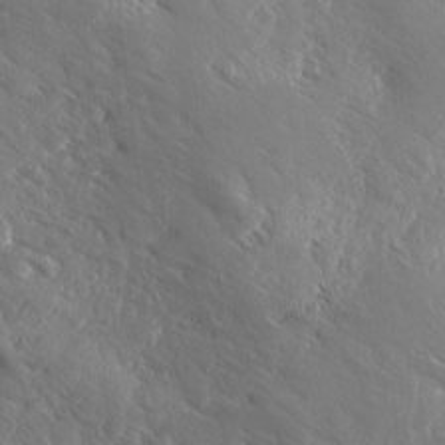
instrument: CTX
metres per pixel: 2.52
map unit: Ave
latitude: -9.8044
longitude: -119.1025
